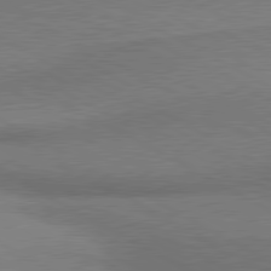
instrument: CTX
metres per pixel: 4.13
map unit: lApd
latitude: 80.4790
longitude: 165.3888
